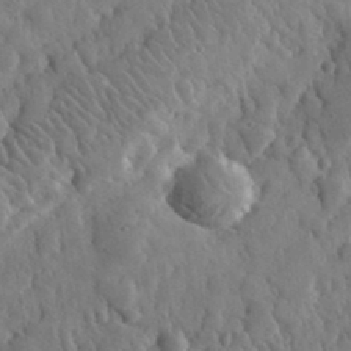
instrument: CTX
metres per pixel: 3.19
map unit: lHvf
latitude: 34.8380
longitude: -87.2915
